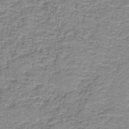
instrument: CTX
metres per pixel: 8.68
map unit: eAb
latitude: -37.4265
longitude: 53.0297
